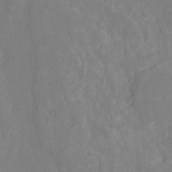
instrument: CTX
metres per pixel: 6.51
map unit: Ht
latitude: -10.7652
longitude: -23.7072
